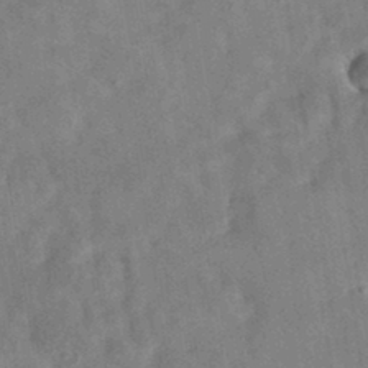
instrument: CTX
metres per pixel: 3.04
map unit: eAb
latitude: 34.7246
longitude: 108.7274
